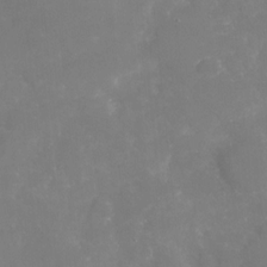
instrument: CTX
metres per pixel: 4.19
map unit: Nhu
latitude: -29.4266
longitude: -64.5735
